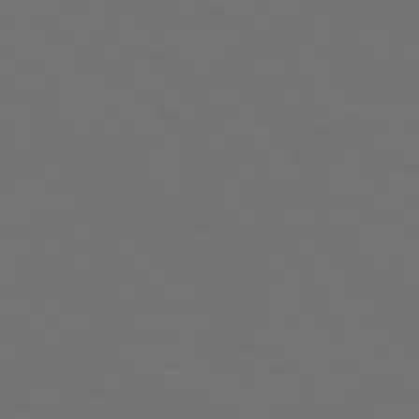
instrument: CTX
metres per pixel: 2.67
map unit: Hpe
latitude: 74.0255
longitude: -125.7071
